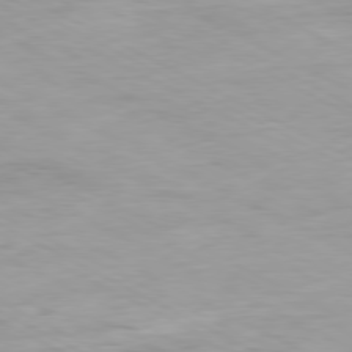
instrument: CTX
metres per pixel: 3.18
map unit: Ap
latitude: -80.2929
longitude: -76.1955
